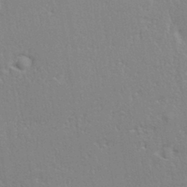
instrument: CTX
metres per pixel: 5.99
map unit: eHh
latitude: 33.3104
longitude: -132.2145
